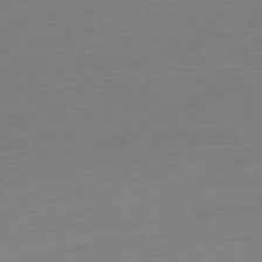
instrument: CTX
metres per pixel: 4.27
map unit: Ap
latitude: -78.1983
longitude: -70.5735
